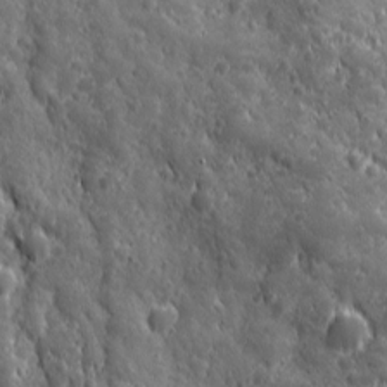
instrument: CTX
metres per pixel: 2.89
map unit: Ave
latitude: 12.6113
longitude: -104.8002
